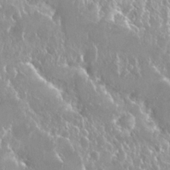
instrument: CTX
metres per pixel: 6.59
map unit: Nhu
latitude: 25.4804
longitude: -60.4979
